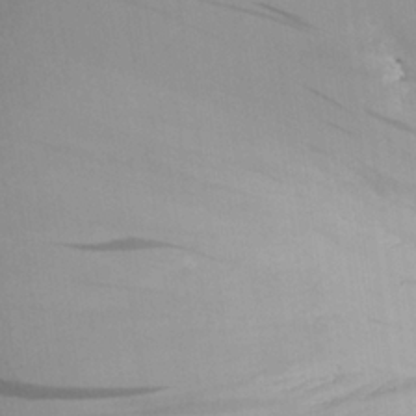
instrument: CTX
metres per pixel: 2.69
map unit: Aa
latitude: 21.8017
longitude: -146.3846
